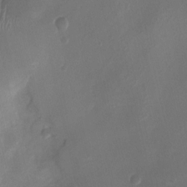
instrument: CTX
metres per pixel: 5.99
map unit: Nhu
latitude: 4.6490
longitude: -16.5168
